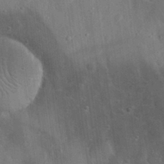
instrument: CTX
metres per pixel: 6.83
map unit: eHh
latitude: 29.6694
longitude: -76.9891
